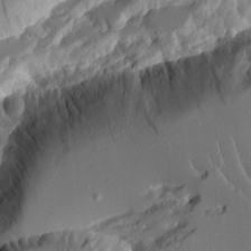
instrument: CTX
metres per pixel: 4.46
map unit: Aa
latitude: 12.2712
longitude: -126.5735
